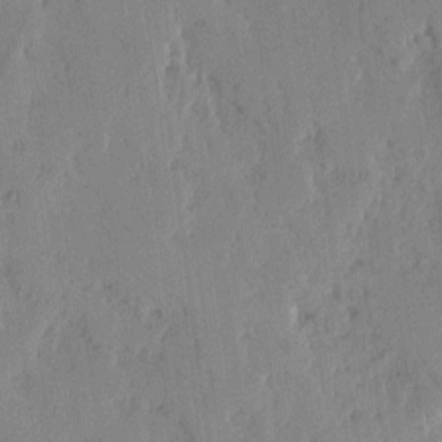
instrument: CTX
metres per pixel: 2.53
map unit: lAvf
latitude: -1.5211
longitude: -105.5560
